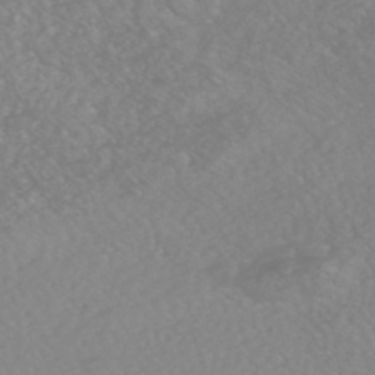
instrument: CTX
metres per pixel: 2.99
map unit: HNhu
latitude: -48.6141
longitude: 101.1053
